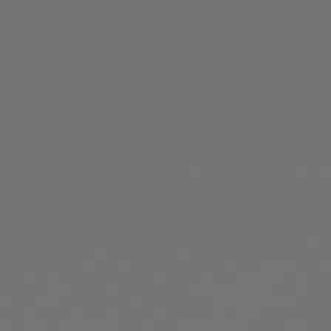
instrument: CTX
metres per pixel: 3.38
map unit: Hpe
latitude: 76.4412
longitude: -138.8947
